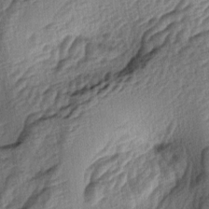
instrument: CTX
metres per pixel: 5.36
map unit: lAa
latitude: -4.5007
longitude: -123.9528
